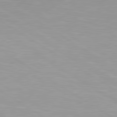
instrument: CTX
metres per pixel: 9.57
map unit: lApd
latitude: 80.1200
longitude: 156.4818
